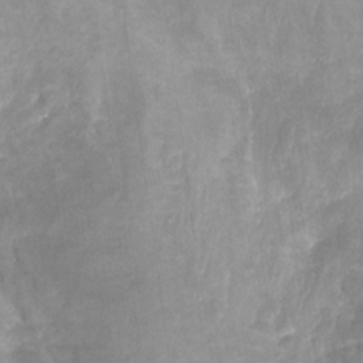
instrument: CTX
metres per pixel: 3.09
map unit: Nhu
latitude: -22.4440
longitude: -56.2144
